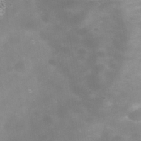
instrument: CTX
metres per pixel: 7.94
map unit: Nhe
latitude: -37.8611
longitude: -112.6490
